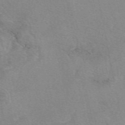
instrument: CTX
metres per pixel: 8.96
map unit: eAb
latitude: 49.7828
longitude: 106.1039
